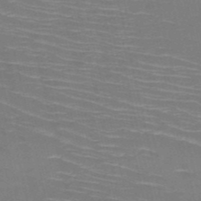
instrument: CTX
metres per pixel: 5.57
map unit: HNb
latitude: -50.8219
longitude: -45.3292
